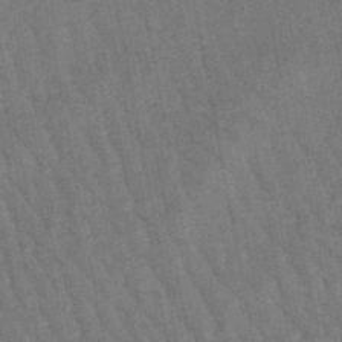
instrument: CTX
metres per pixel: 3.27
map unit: lHb
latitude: -47.4832
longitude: 76.8597
